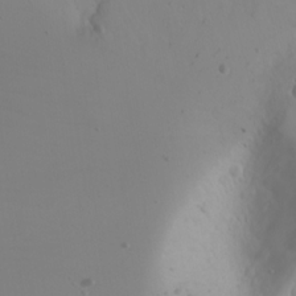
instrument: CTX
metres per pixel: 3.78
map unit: Nhu
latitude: -4.4062
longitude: -86.0633
